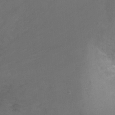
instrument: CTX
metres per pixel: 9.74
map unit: Ht
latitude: -6.0472
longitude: -28.3845
